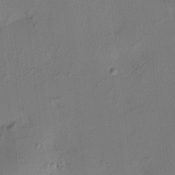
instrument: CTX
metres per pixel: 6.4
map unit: HNhu
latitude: 8.4223
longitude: 15.3132
